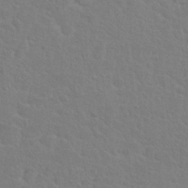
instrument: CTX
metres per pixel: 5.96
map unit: Nhu
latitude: 27.5560
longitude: -51.8772
